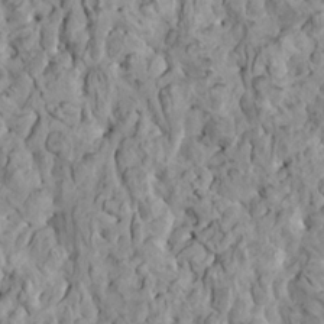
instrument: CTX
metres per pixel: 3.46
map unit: HNhu
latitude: 5.9150
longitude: -1.1781
